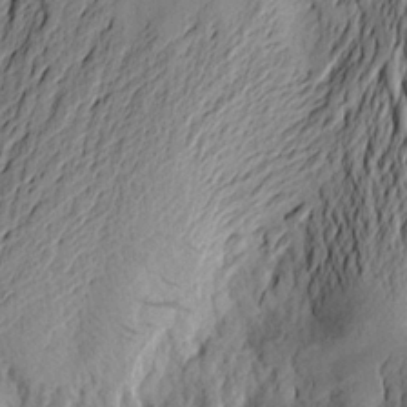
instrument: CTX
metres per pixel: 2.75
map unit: Aa
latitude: 23.8394
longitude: -149.8205
